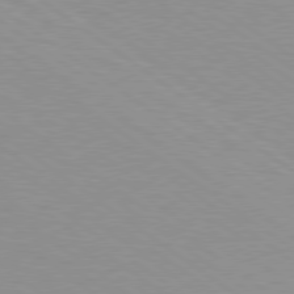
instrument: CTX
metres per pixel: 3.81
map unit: Hpe
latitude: 78.7435
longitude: -122.6301
